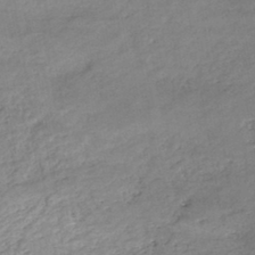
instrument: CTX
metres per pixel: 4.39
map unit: eHh
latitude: -44.9731
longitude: -28.3656
